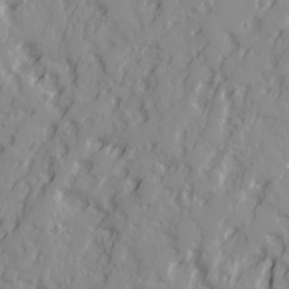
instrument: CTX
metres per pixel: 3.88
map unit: Ave
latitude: 18.1766
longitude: -129.4804
